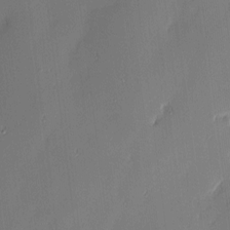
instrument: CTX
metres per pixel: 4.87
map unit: Nhu
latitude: 3.2726
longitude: -76.3845
